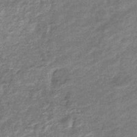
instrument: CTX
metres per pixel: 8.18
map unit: eHb
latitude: -36.2739
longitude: 77.4832
